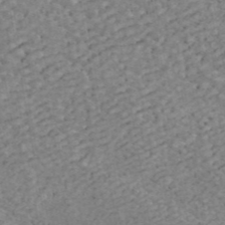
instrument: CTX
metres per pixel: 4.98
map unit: ANa
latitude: 43.0081
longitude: 16.6519
